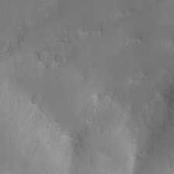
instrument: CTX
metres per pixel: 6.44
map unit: Ave
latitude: -11.0864
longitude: -121.2159
